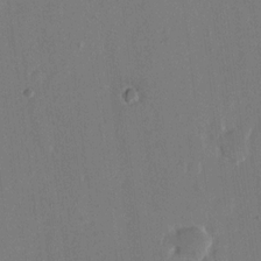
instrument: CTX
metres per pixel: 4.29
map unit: eHh
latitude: 11.5182
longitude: -69.4993
